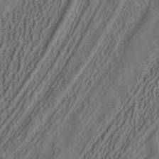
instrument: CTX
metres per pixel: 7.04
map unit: ANa
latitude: 41.6315
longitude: 34.6329
